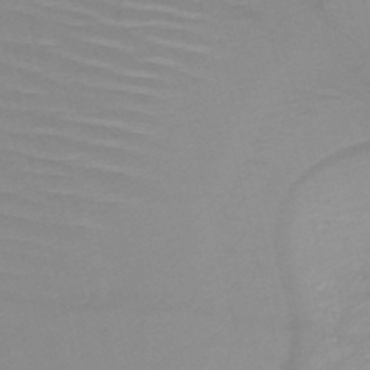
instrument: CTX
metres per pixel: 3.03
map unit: HNb
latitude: -50.6707
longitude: -46.5357
